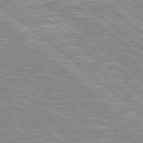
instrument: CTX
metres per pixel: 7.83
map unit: Hpe
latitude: 78.7813
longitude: -157.7449
